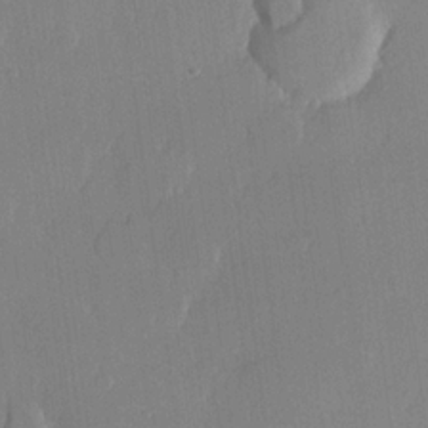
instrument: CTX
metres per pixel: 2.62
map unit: lHvf
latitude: 21.1592
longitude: 146.3684
